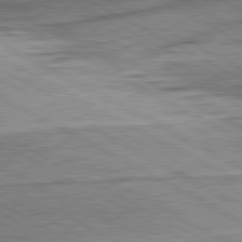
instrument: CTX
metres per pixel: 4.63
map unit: lApd
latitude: 80.8569
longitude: -157.1592
